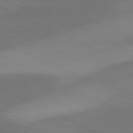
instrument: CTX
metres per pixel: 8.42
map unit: lApd
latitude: 81.4804
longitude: 126.5573
